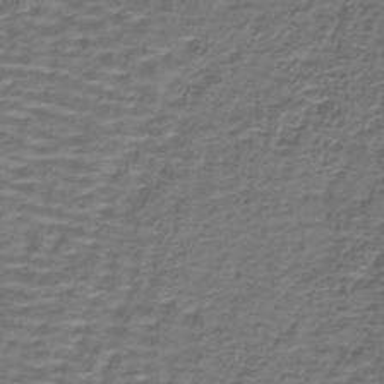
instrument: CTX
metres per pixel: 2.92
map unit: lHb
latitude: -39.6722
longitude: 58.7652
